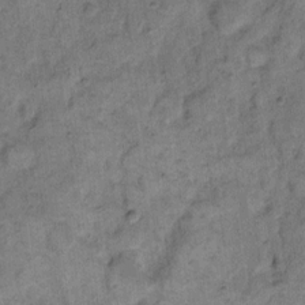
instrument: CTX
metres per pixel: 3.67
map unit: eHh
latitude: 13.0459
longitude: -65.2159
